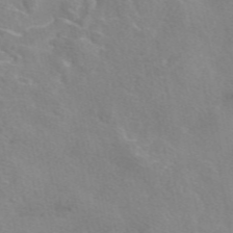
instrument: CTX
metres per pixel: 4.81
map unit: eAb
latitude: 48.7057
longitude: 122.8597
